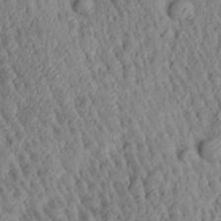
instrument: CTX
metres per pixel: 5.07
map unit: Aa
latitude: 29.6316
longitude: -137.4805
